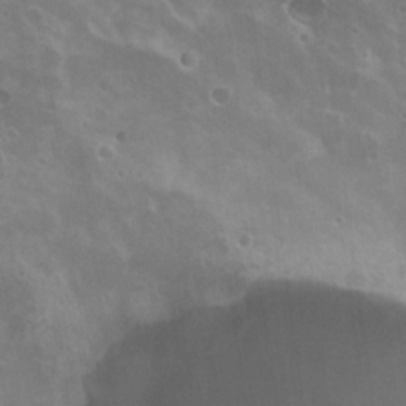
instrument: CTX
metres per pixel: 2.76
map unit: Nhu
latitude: 21.2348
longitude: -30.9136
